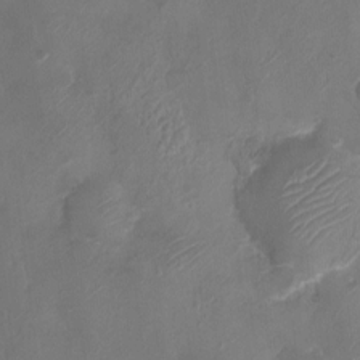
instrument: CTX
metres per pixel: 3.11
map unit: Ht
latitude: -2.8785
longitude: -19.9528
